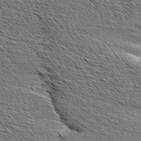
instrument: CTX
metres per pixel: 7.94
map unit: Aa
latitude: 7.8961
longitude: -137.9717
